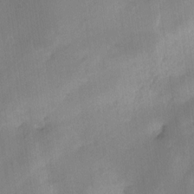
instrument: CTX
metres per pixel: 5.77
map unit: Nhe
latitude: -29.4454
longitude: -110.5357
